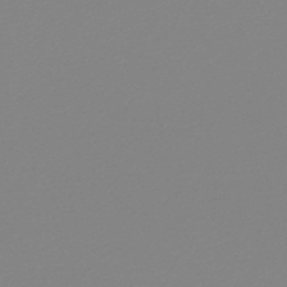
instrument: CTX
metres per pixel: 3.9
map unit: lHb
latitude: -48.2173
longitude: 65.7289
